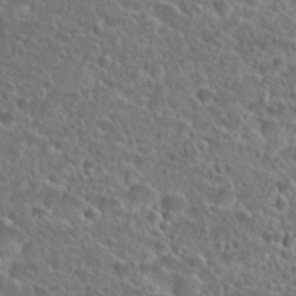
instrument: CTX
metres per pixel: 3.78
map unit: Hto
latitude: 25.1592
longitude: -46.2334
